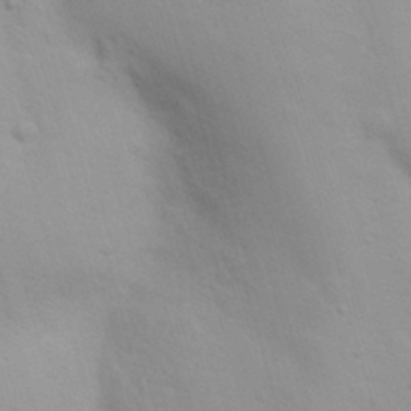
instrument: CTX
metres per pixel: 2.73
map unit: Nhu
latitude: 20.8191
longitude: -73.3104
